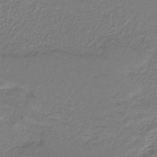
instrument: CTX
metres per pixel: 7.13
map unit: HNb
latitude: -34.6141
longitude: 60.6141
